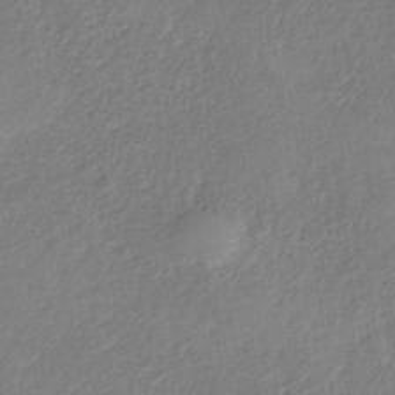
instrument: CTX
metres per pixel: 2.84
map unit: HNb
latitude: -33.8612
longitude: 55.8800
